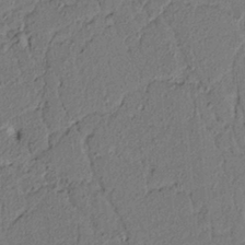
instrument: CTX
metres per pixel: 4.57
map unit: lAvf
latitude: 5.1214
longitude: 165.8234
